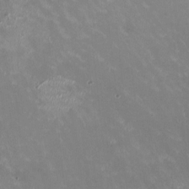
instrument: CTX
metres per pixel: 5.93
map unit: HNhu
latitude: -0.6330
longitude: -3.2537
